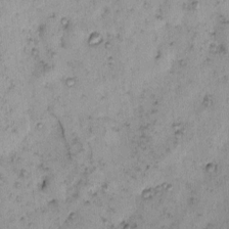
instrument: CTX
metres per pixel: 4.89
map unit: eHh
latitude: -0.3496
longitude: 19.0109
